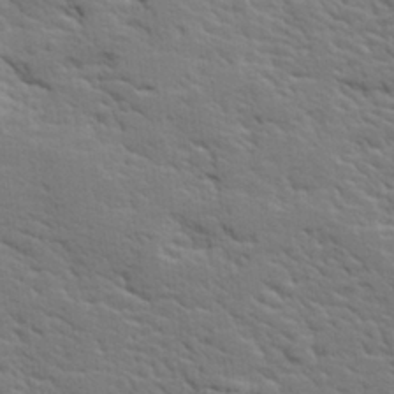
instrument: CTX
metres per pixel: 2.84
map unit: lHvf
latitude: 25.8583
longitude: 143.5021
